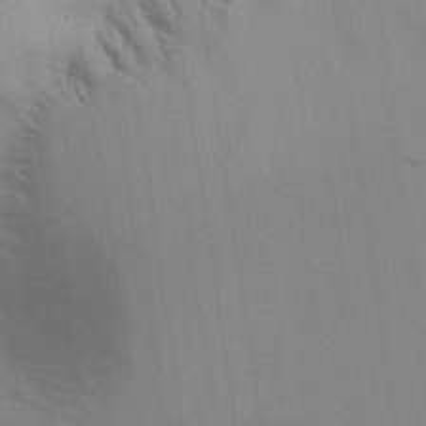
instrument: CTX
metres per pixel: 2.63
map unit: Aa
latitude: 24.6301
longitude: -133.0836
